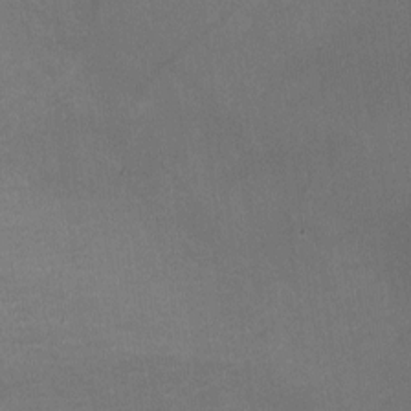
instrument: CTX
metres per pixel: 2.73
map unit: HNhu
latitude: -2.1605
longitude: -7.6127
